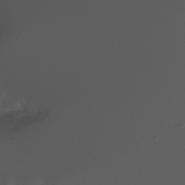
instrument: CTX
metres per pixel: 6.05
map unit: Htu
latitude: -5.2942
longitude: -88.6869
